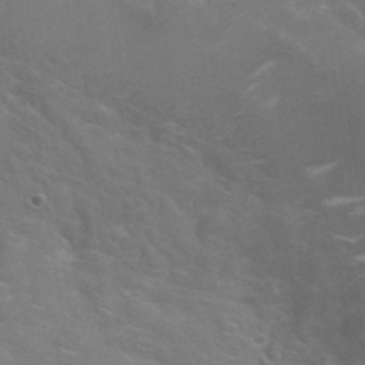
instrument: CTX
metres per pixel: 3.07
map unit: Hto
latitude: 34.9513
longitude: -50.0822
